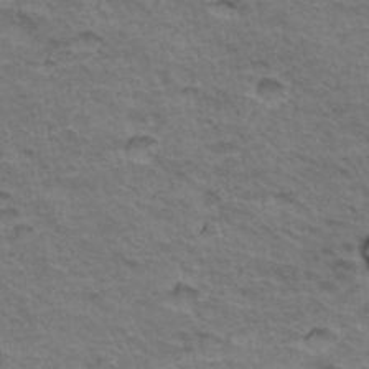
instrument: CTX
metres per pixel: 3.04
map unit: Hto
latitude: 35.1403
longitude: -46.2145
